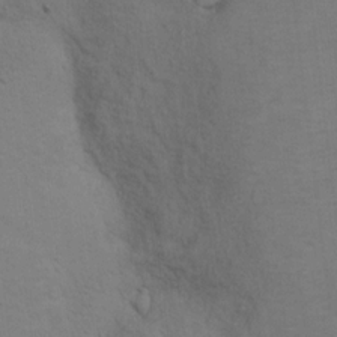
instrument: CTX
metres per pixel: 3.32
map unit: Hto
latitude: 10.8569
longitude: -35.7260
